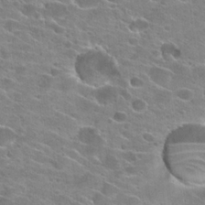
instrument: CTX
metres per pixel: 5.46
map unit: Hto
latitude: 24.0444
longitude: -42.6302
